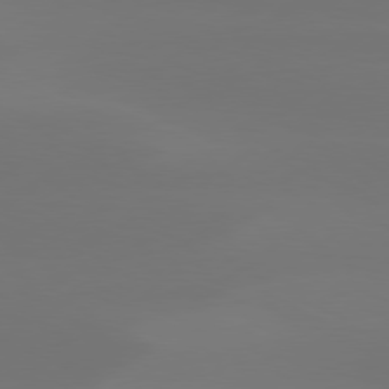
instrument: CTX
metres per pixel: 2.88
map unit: Hpe
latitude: 78.3090
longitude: -129.8205
